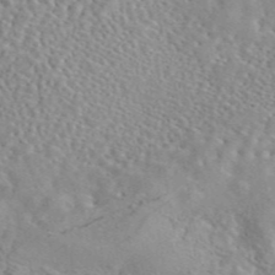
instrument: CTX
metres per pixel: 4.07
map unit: eAb
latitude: 44.4412
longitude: 112.5763
